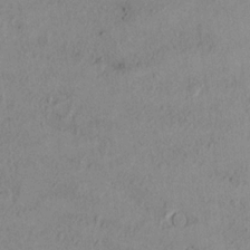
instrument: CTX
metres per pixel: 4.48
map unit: Ht
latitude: 10.2145
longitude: -32.3278
